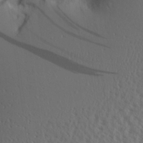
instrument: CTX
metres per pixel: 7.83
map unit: Aa
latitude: 26.6680
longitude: -133.9150
